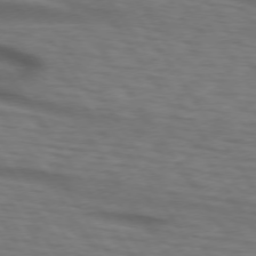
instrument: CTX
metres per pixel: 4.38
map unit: lApd
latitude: 74.1011
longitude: -77.4993
